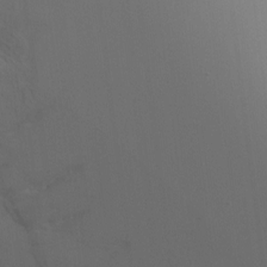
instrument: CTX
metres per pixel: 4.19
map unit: Ht
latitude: -8.8975
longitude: -28.5923
